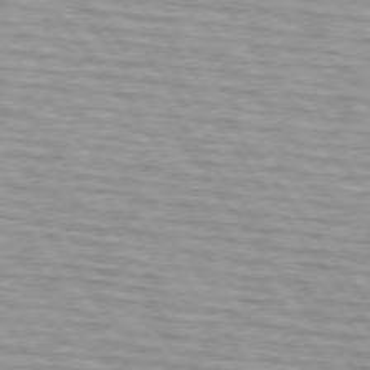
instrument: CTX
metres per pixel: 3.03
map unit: lApd
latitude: 74.8002
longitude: -75.5560
